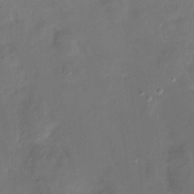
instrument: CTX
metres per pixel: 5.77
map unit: Htu
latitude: -14.0850
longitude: -45.6883
